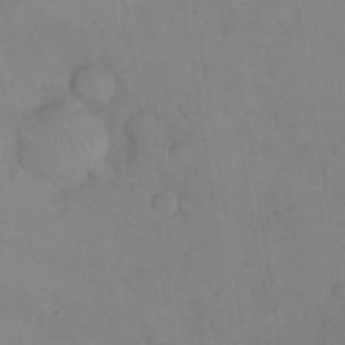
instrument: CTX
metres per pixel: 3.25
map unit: Nhu
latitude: 23.8394
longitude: -62.3845
